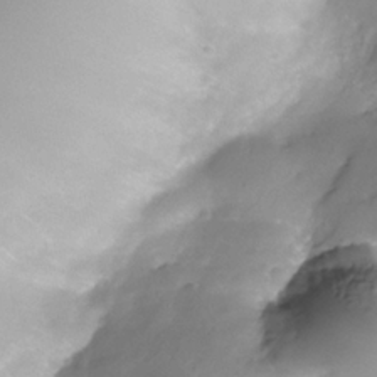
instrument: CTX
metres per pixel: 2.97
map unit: Nhe
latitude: -35.4832
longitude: -146.1956
